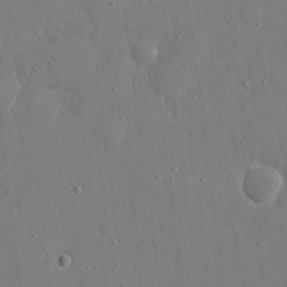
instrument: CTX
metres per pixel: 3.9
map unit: eHh
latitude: 17.0081
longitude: -71.0458
